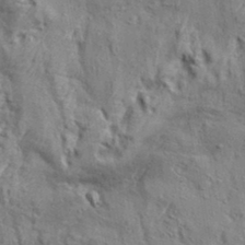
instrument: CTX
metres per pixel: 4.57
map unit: eHh
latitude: 35.2537
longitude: -136.6302
